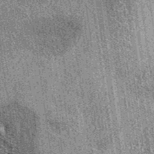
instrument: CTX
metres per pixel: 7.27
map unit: eAb
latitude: 37.0836
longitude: 107.7666
